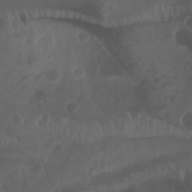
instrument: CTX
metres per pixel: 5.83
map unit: Htu
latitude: -5.1431
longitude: -75.0458
